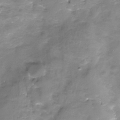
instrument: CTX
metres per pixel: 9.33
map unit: Nhe
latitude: -32.3873
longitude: -92.7813
